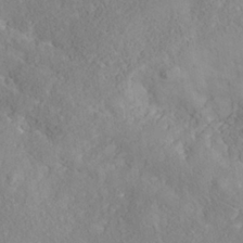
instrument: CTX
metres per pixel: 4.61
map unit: Nhe
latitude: -37.7099
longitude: 138.9164
